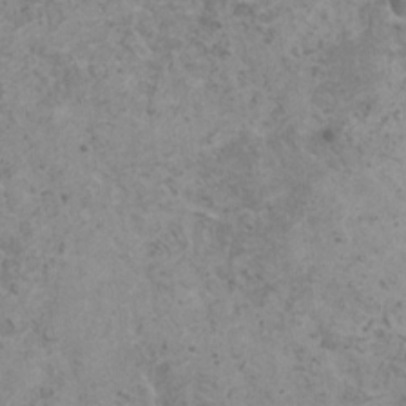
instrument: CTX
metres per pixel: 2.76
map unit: HNhu
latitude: 0.4412
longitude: 3.4265
